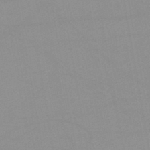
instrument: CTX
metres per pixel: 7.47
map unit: lHb
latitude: -44.0472
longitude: 67.3321
